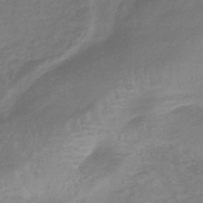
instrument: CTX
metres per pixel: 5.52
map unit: lHb
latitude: -41.3132
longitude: 78.4251
